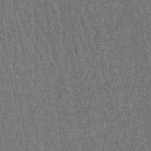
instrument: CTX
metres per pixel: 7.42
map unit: lHb
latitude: -43.3131
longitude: 65.3699
